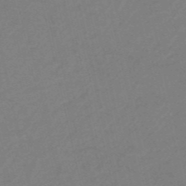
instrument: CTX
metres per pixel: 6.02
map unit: HNb
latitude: -53.5588
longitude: -47.8962
